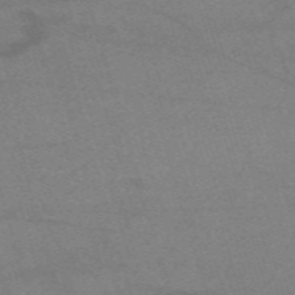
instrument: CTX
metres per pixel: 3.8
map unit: eHh
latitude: -61.5966
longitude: 54.0283
